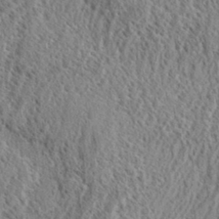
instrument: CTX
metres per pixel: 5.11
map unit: eHh
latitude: 33.9150
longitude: -141.2537
